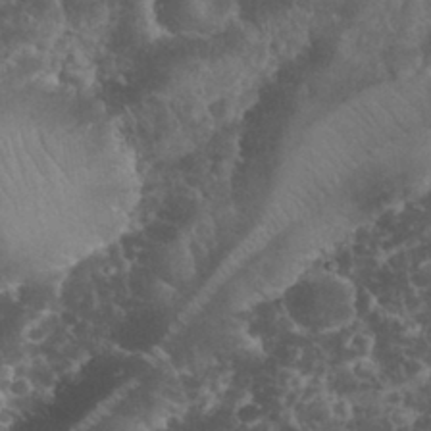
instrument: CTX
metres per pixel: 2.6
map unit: eHh
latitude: 33.3860
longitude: -64.2145
